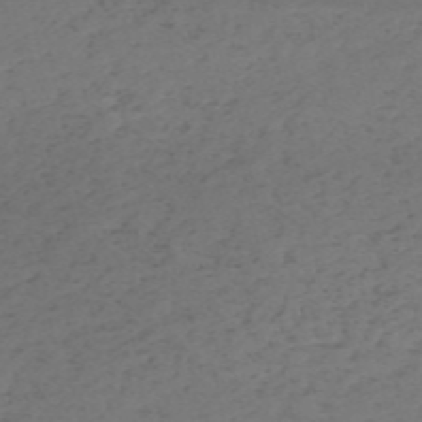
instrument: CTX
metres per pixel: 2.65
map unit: HNb
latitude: -55.1431
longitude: -44.1011
